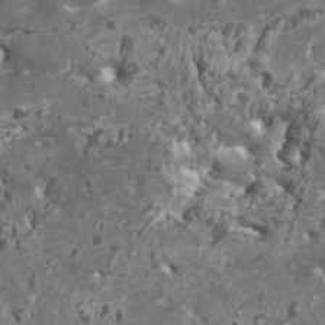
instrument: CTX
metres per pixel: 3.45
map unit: HNhu
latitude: 0.5167
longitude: 5.4832
